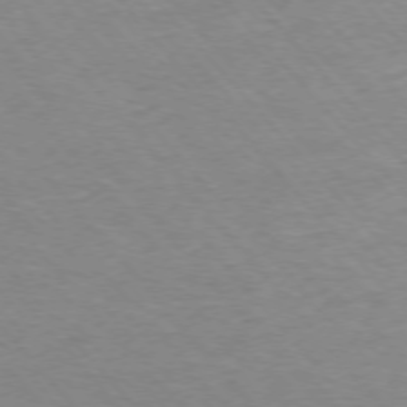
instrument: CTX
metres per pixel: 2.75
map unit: Ap
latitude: -76.1039
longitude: -87.9906
